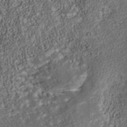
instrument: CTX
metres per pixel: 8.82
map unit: Nhu
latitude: -39.7478
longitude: -85.4049
